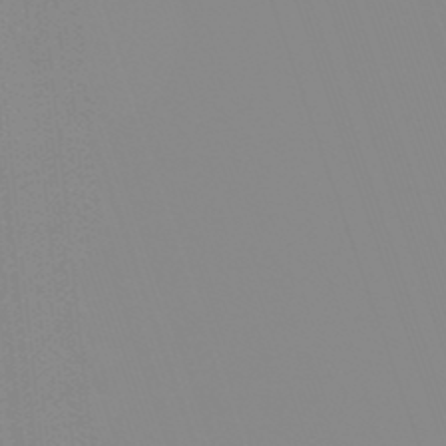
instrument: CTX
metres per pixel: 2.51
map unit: lHb
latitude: -48.7463
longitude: 81.3888
